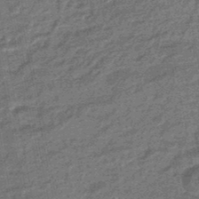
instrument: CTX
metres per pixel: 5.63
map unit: eHb
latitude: -45.7667
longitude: 89.0297
